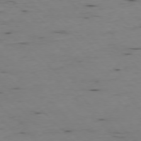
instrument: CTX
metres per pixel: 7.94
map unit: Ap
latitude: -76.8597
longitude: -89.8206
